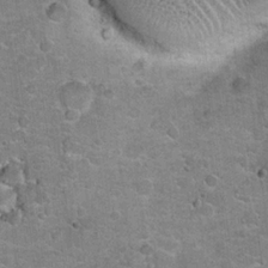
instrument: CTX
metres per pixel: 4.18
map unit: Hto
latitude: 20.7624
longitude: -48.8758
